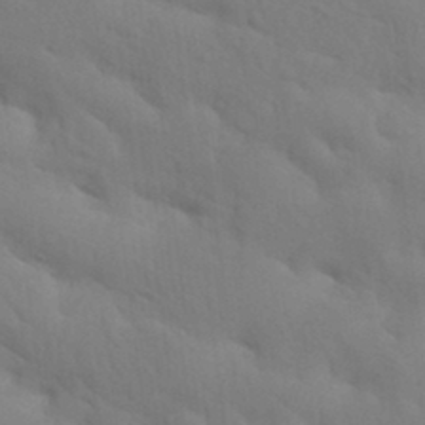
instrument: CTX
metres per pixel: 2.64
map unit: Nhu
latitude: 21.6316
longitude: -73.7639
